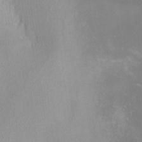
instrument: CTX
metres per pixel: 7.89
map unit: lHvf
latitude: -13.6155
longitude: -100.5546
